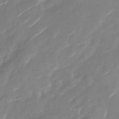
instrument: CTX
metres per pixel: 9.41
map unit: Nhu
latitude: -28.0283
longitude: -74.0255
